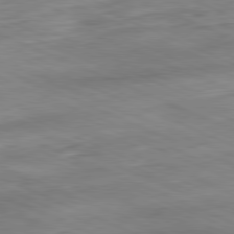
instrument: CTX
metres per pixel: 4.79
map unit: Ap
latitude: -81.7289
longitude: -83.4804
